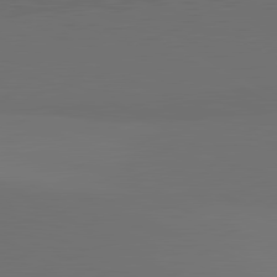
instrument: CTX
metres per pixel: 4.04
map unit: lApd
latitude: 81.7827
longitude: 152.7274
